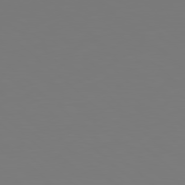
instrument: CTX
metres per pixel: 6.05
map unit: Hpe
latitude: 78.0633
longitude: -174.0633
